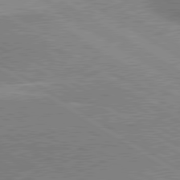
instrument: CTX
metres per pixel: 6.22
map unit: lApd
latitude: 80.3845
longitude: 164.9164
